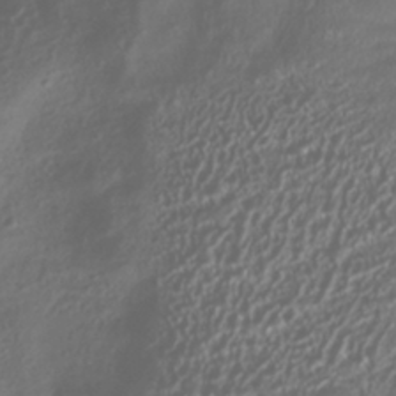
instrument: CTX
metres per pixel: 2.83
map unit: HNhu
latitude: -40.9919
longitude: 101.8233
